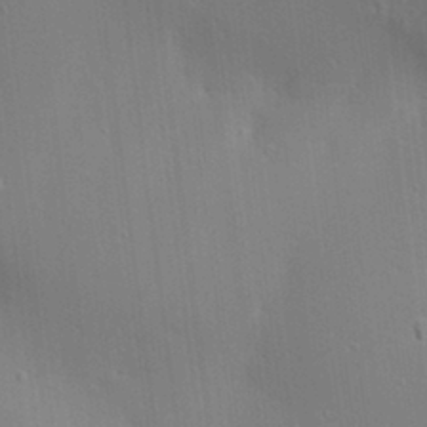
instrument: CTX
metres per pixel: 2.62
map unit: Ave
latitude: 17.7828
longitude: -139.1970
